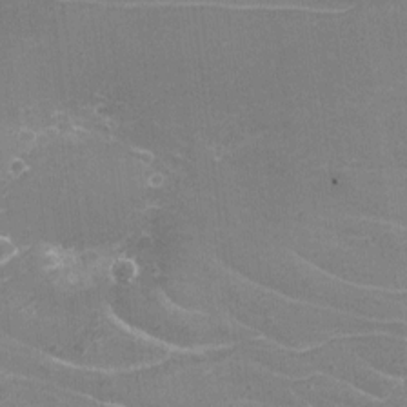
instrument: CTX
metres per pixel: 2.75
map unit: eHh
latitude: -3.7099
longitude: -75.7072
